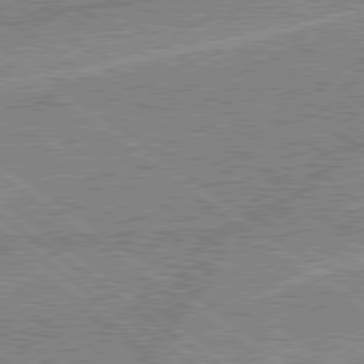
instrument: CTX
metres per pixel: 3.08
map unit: Hpe
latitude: 78.9136
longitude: -145.2537
